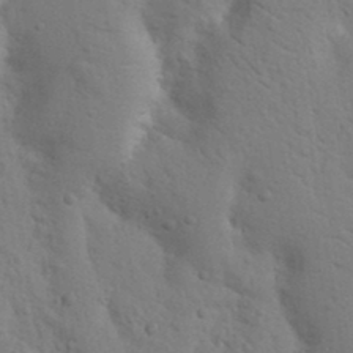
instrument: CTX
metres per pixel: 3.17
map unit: Nhu
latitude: 18.4034
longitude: -76.2522
